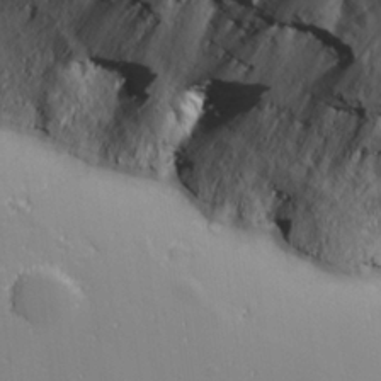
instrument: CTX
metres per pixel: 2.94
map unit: lHvf
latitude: 27.3293
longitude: 142.2361
